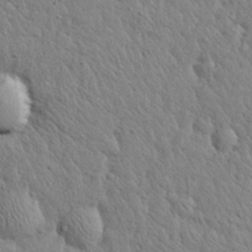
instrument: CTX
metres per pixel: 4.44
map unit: eHh
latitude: 28.2900
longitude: -75.8961
